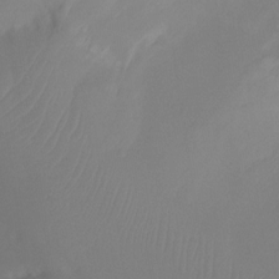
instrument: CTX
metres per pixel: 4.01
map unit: Ht
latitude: -17.5399
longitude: -46.3279
